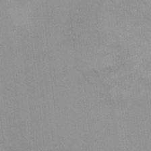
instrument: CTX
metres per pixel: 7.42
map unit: Ht
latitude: 5.6505
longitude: -29.2348
